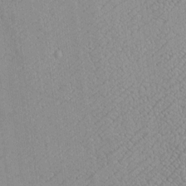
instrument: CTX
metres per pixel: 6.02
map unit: Htu
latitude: -6.7841
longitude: 156.1039
